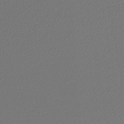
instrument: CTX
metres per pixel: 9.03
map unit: lHb
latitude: -43.9367
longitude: 72.5385
